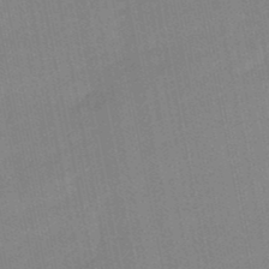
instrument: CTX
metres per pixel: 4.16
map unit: lHb
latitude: -48.9353
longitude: 80.2740
